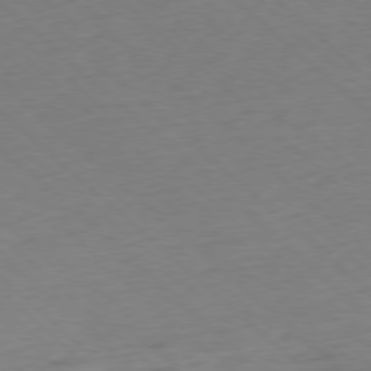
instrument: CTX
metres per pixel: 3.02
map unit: Ap
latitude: -77.9745
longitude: -60.4223
